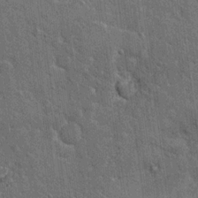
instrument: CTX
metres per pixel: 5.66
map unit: Hto
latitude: 15.8584
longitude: -34.6112
